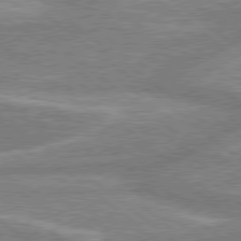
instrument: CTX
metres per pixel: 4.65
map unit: lApd
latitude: 78.8758
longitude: -158.3845
